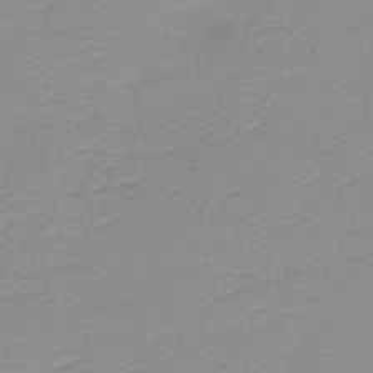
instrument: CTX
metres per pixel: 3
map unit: HNb
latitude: -44.4062
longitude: 53.4832
